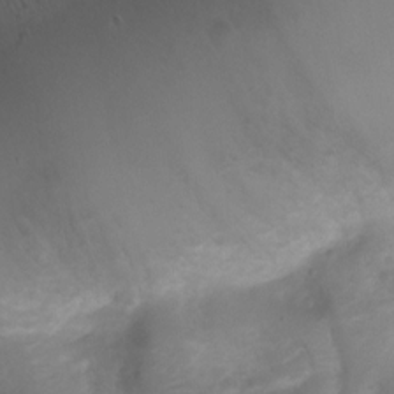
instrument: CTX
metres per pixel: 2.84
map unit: Nhu
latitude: 7.4237
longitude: -22.4790
